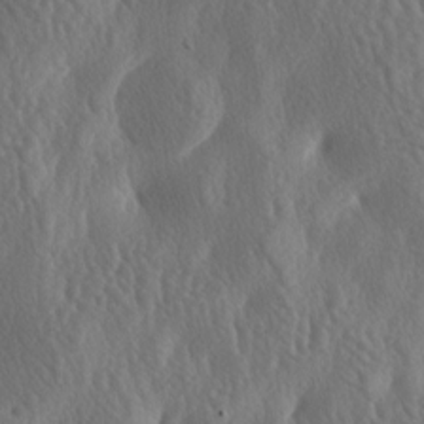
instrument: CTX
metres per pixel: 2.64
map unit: lAa
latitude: -7.2565
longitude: -128.8191
